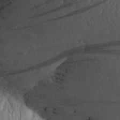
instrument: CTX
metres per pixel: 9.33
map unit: Aa
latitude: 27.1025
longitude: -142.0822
